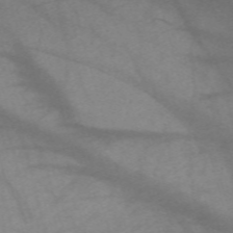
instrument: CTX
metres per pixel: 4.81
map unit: Nve
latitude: -59.5399
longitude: 64.5385
